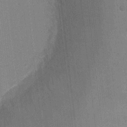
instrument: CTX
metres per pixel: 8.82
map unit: Ht
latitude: -2.6329
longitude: -28.0444
